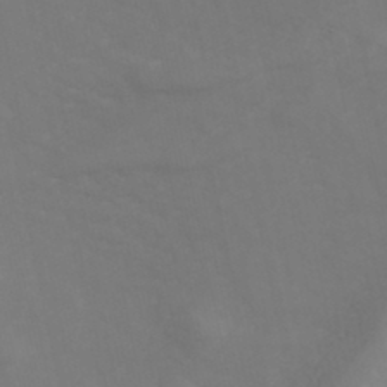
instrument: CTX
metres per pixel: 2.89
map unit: Hve
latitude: 33.4993
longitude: 150.5385
